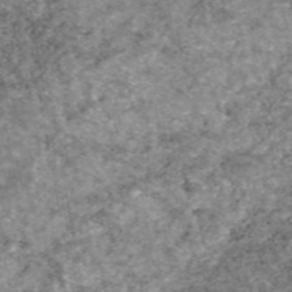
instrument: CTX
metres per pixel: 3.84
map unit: eAb
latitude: 48.4601
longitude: 122.3495
